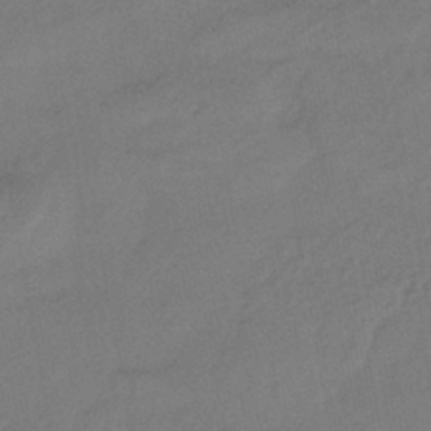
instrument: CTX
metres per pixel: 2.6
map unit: eHb
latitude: -43.3698
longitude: 88.1794
